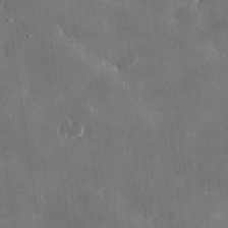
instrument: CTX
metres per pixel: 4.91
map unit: lHvf
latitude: 31.6316
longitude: -92.9135
